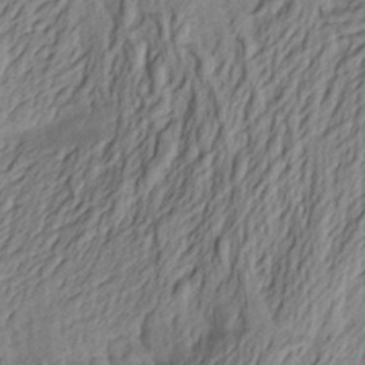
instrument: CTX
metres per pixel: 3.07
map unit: Aa
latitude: 21.9150
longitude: -150.2333
